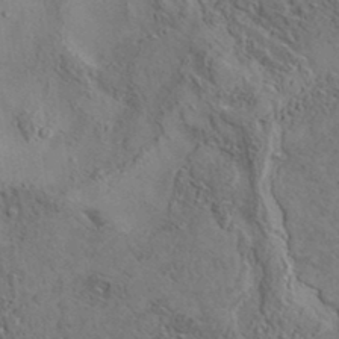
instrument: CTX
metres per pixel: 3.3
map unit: eAb
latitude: 35.6127
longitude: 109.9556
